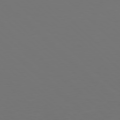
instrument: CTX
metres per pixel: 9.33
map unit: Hpe
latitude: 77.8772
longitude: -175.9528
